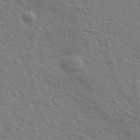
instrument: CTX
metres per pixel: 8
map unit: Ave
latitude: 36.9892
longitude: -109.3859
